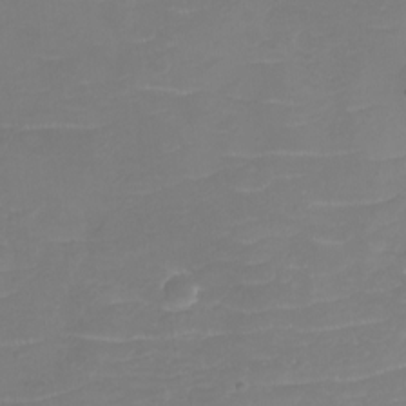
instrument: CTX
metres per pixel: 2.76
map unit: eHh
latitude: -3.6532
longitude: -76.2333
